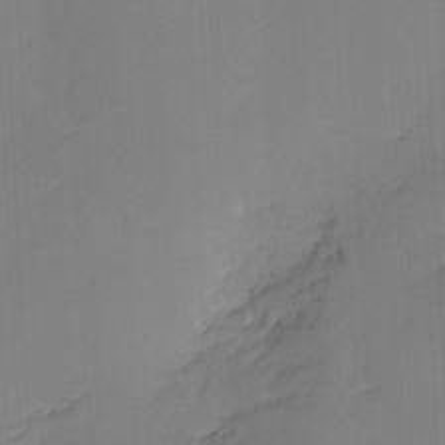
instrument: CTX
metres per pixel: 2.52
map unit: eHh
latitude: -3.2564
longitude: -79.7639
